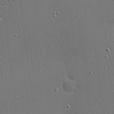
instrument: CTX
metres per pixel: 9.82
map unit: Nhu
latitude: 0.5734
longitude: -77.6505
